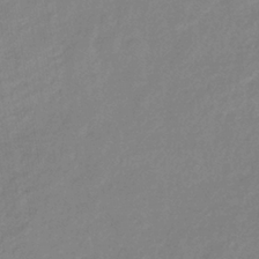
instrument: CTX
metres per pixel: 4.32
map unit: eHb
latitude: -37.7477
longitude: 78.5573
